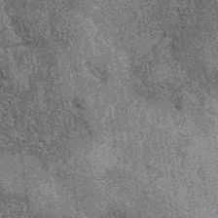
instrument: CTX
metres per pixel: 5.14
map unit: eAb
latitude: 37.4804
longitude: 107.6344
